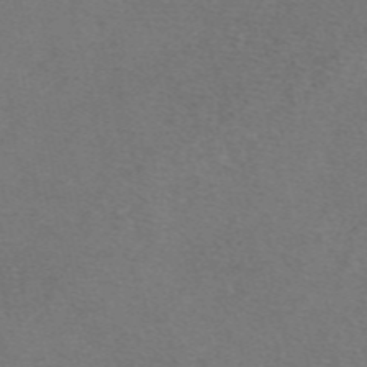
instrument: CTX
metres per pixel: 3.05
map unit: eAb
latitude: 48.5735
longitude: 108.3873
